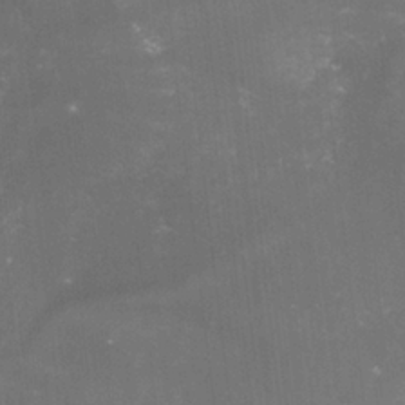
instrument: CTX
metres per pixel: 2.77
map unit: lHvf
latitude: -15.0109
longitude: -100.8758
